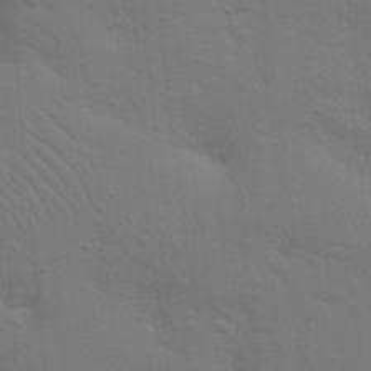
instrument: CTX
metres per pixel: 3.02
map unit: Nhu
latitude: 22.4223
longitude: -72.9703
